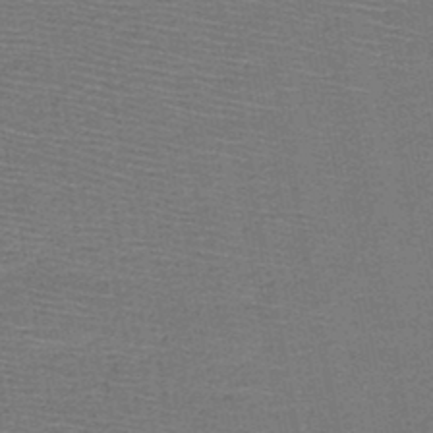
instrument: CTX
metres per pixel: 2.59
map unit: HNb
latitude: -48.6141
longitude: -42.4412
